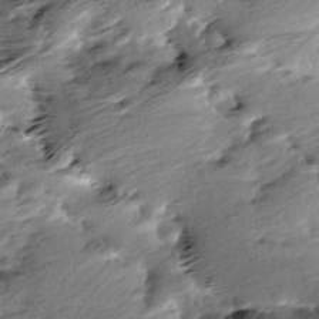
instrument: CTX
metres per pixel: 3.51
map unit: Aa
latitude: 6.1956
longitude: -137.2348
